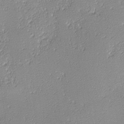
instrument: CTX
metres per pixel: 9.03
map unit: lHvf
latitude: -13.5588
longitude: -103.4048
